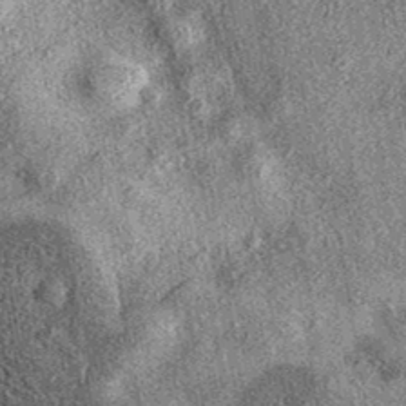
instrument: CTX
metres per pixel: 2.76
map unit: eAb
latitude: 37.9906
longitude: 108.8975
